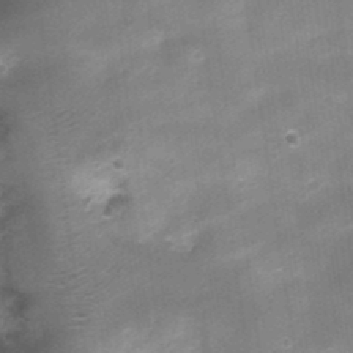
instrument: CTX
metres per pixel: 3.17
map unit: Nhu
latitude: 3.5749
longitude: -18.1766
